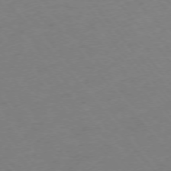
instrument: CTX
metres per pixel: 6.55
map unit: Ap
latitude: -75.6911
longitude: -70.4034
